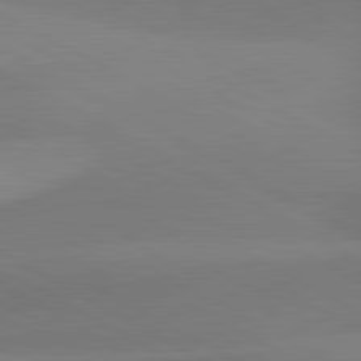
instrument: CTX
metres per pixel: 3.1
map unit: lApd
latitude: 81.9528
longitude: 135.0675
